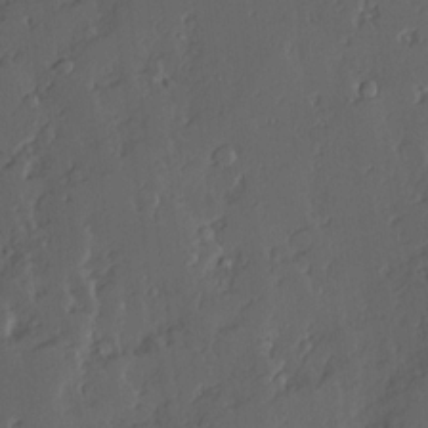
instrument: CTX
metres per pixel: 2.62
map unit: Ave
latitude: 14.1767
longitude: -136.0822
